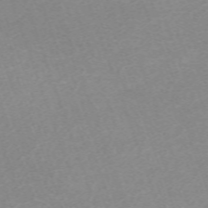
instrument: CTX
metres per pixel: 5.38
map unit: eHh
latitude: -64.8030
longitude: 50.6707
